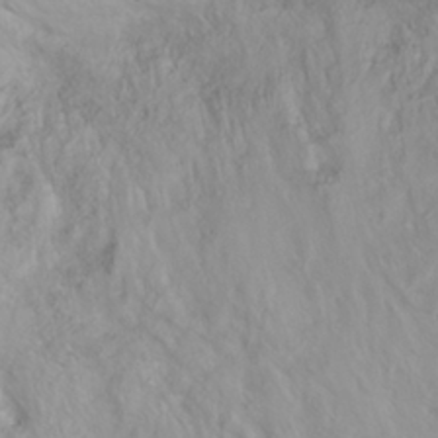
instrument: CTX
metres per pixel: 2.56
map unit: eHh
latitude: 31.6316
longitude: -59.9339
